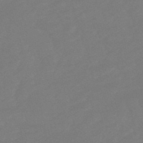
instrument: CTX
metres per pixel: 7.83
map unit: lHb
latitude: -49.3132
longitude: 82.7841
